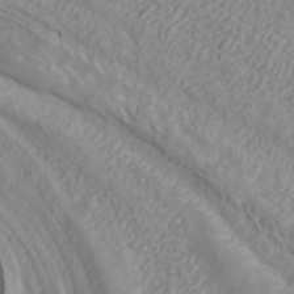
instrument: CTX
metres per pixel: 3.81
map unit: ANa
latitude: 40.0822
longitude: 34.0472
